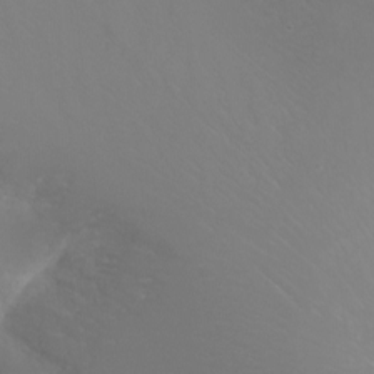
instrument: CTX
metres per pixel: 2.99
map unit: Ht
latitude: -3.2375
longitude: -62.0633
